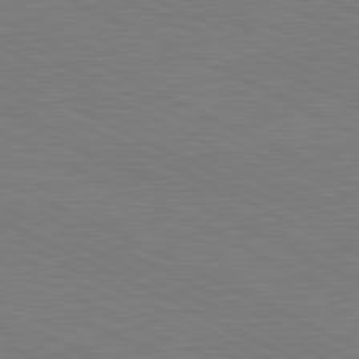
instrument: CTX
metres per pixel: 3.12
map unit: lApd
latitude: 81.2726
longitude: 150.2362
